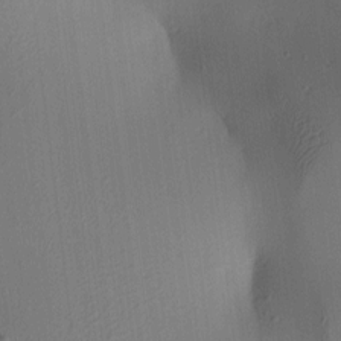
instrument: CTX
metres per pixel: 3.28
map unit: lAa
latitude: 5.1781
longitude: -112.5924
